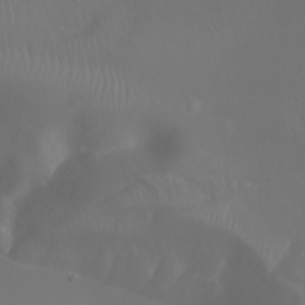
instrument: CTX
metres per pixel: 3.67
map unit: Ht
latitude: -2.7274
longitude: -61.7071
